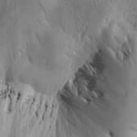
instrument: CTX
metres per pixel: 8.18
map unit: Htu
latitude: 0.1389
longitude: 175.1242
